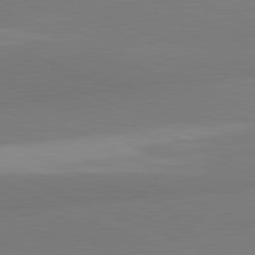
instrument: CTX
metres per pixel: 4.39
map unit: lApd
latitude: 81.6883
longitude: 177.0675
